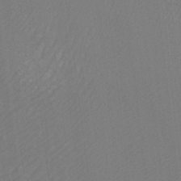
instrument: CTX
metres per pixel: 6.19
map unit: Ht
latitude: -3.8611
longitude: -27.1970
